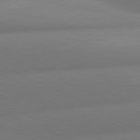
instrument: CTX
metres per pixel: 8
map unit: lApd
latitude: 80.6868
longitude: -160.8380
